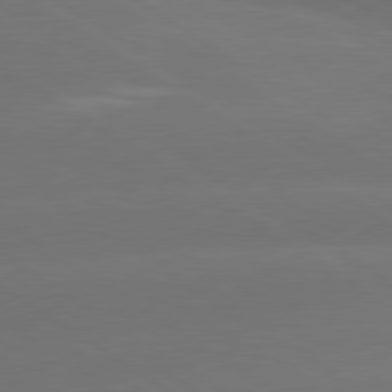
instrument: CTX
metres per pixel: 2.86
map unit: lApd
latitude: 79.9528
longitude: -151.6505
